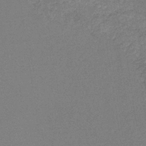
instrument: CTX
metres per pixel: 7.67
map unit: lHb
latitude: -35.6911
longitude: 68.5195
